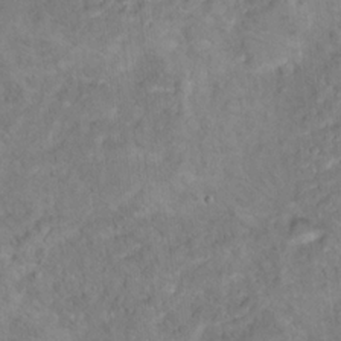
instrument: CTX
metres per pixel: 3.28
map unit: Hto
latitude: 15.6127
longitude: -37.0459
